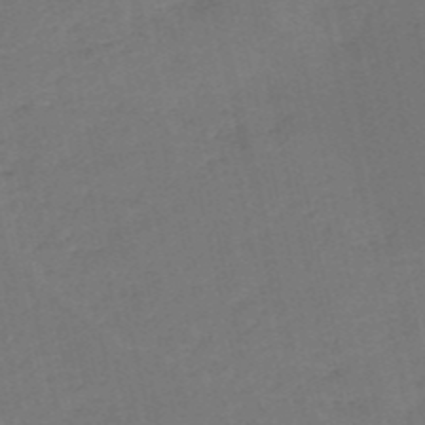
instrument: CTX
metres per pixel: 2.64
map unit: HNb
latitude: -52.6140
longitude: -48.7246
